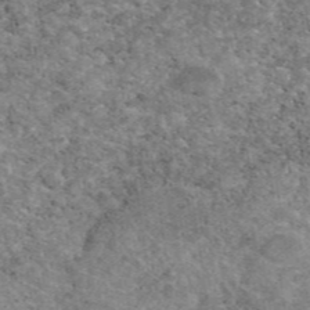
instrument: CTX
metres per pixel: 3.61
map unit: eAb
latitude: 47.1404
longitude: 115.0108
